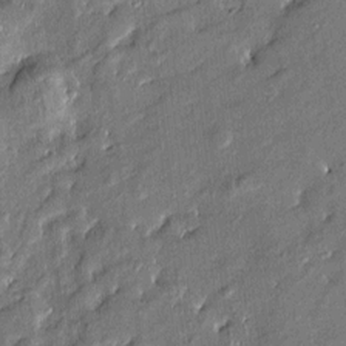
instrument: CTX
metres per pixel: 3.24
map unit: Htu
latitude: -8.0661
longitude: 176.8786
